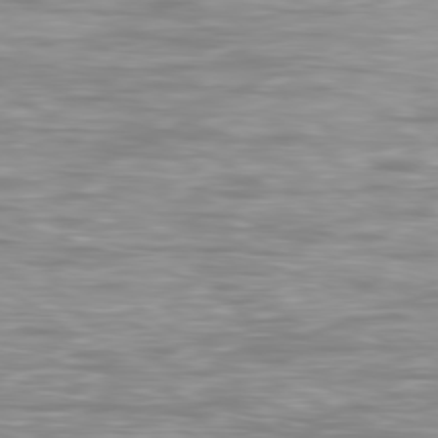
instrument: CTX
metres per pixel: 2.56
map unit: Ap
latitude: -80.8219
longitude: -59.4615
